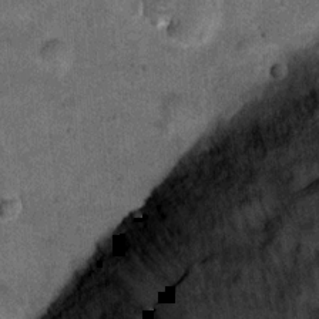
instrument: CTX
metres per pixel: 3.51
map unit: Hto
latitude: 14.7247
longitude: -35.2159
